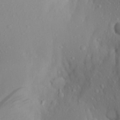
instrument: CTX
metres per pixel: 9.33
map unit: Aa
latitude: 22.8947
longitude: -145.5749
